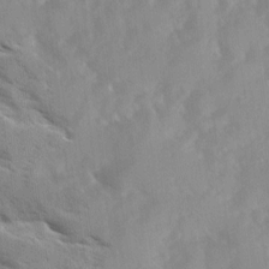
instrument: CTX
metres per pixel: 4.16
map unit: Ave
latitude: 10.9325
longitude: -102.6301
